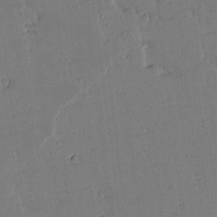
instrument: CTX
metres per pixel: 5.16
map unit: lAvf
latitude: 14.1200
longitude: -127.1025
